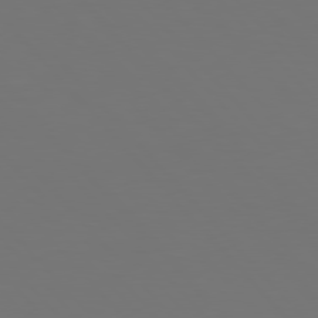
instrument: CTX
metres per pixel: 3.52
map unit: Hpe
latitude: 76.7624
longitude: -170.1011
